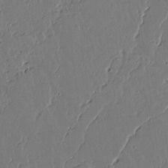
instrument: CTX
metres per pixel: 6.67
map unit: lAvf
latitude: 15.6883
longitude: -127.1592
